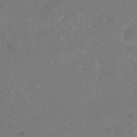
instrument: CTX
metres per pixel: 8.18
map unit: eHh
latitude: 1.1592
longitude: -55.1214
